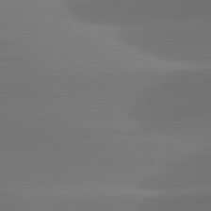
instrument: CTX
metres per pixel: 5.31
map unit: lApd
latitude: 82.1388
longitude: -162.9514
